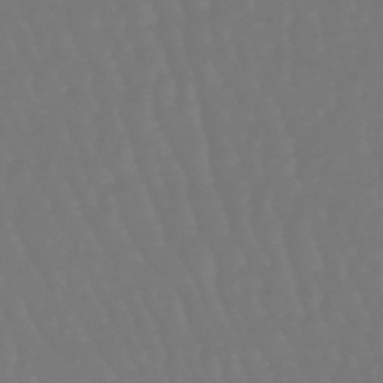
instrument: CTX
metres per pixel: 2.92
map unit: eHb
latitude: -46.9541
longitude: 81.3321
